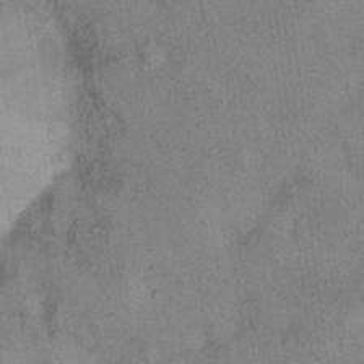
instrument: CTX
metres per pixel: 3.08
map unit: eHh
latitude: 14.3846
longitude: -64.0822
